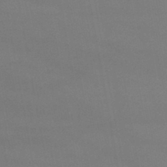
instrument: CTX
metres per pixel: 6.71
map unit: lHb
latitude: -46.1794
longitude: 67.6911
